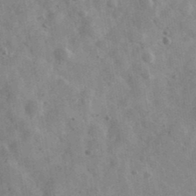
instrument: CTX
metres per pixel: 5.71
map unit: Ave
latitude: 39.1403
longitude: -107.7072
